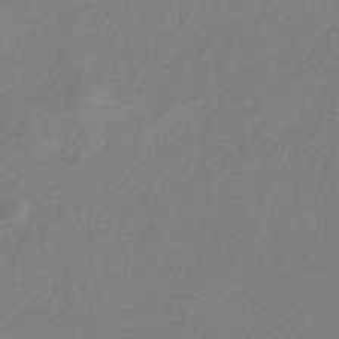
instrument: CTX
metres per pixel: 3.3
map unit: HNb
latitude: -34.3306
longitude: 55.2187
